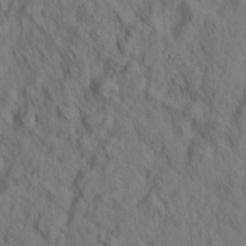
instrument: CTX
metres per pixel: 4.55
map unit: lHvf
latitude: 15.1215
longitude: 178.5196
